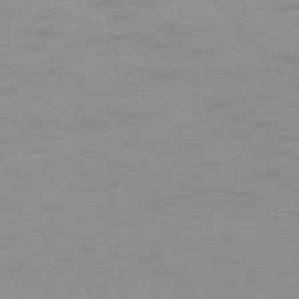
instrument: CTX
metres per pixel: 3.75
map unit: Ap
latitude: -76.7652
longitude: -61.4615
